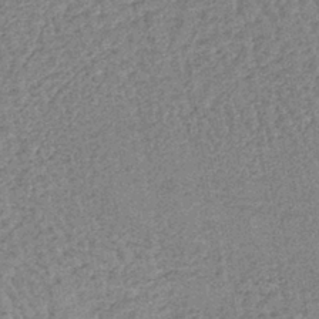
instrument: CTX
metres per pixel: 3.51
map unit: lHb
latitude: -40.0661
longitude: 62.9730
